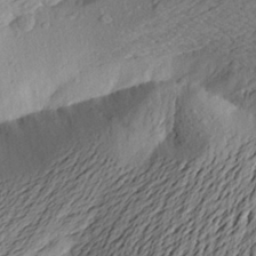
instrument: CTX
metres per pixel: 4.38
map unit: Aa
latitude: 23.9717
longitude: -150.0633
